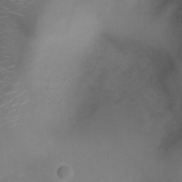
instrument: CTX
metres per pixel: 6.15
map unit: Ht
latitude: -3.4832
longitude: -18.2144
